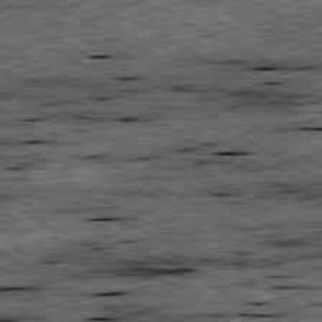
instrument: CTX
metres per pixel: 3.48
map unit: Ap
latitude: -80.7841
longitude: -88.4034
